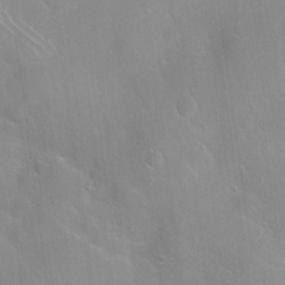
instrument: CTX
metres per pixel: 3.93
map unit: Hto
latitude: 21.9339
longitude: -52.2145
